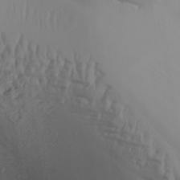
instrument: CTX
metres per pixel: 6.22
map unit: Aa
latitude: 30.1578
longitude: -132.6679
